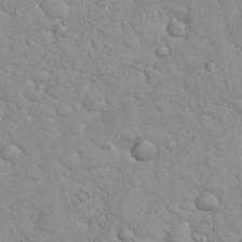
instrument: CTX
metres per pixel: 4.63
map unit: eHh
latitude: 32.1389
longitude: -60.2144
